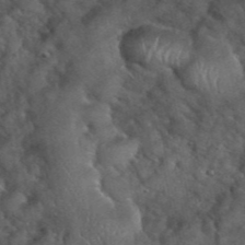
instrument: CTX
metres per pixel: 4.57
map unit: eHh
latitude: 39.5938
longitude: -56.5545
